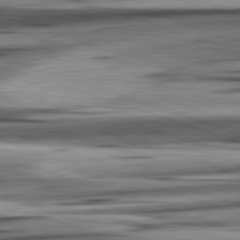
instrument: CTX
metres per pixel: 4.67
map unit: lApd
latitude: 82.5923
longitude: 160.5952
